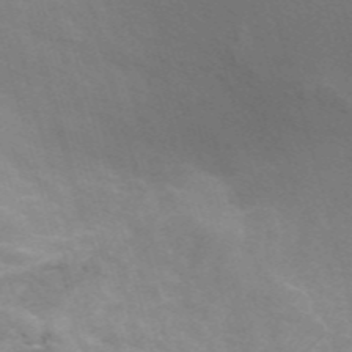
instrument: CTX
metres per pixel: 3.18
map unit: ANa
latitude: 45.8772
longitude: 25.7855
